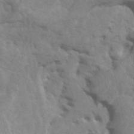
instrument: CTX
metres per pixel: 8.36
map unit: HNhu
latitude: 4.4223
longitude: -2.7057
